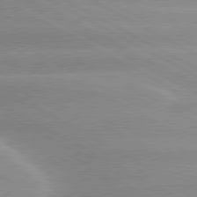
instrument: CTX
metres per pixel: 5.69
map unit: lApd
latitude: 80.2333
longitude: -135.3670
